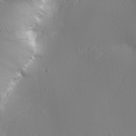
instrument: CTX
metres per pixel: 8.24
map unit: lHvf
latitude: 22.4223
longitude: 142.0283
